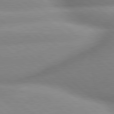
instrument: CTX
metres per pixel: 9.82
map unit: lApd
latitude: 80.0444
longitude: -160.1011
